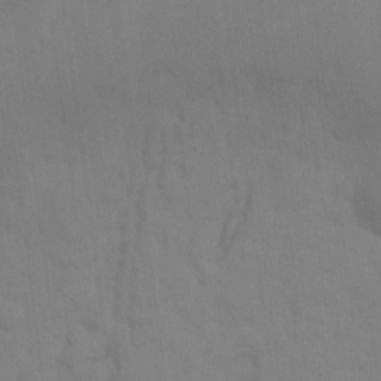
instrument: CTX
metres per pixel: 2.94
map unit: Ave
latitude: 17.2915
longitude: -128.9514
